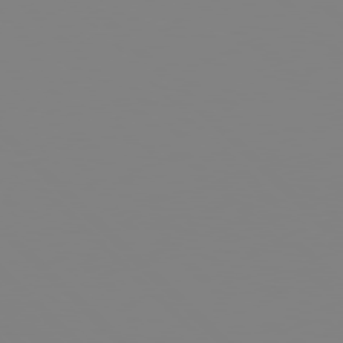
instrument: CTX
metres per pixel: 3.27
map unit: Hpe
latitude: 77.8205
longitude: -161.6883
